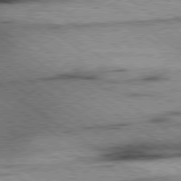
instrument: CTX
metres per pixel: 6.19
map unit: Hpe
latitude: 78.6680
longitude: -155.8583
